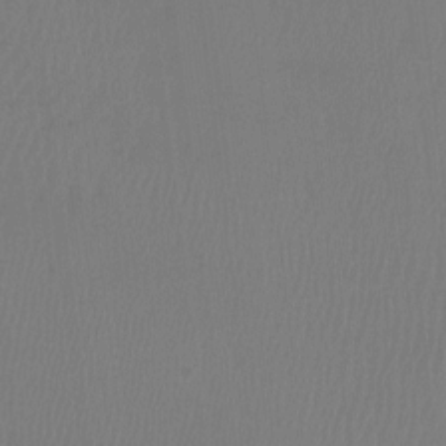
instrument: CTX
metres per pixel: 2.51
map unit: Htu
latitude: -12.4062
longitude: -46.6680
